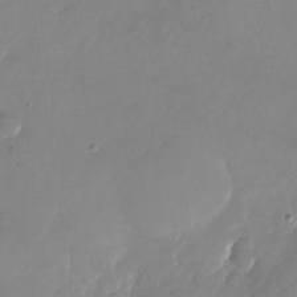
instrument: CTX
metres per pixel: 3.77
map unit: Nhu
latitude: -24.6518
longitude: -69.7261
